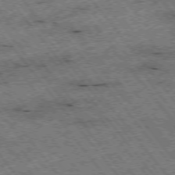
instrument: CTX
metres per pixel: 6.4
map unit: Hpe
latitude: -75.8801
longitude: -20.7435
